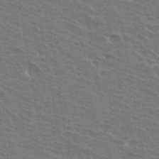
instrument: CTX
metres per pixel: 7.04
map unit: Hto
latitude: 32.4790
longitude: -41.2159
